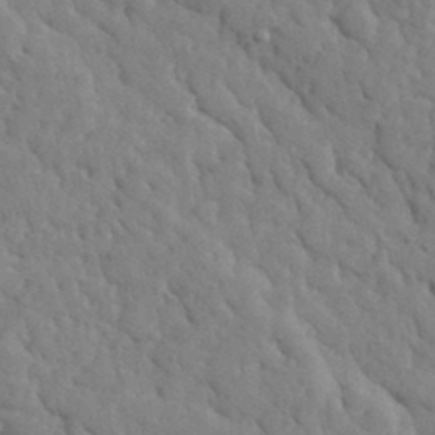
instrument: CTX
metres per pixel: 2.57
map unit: lHvf
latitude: 35.1214
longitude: -87.1970
